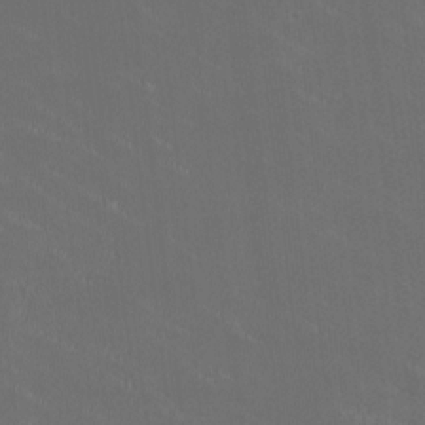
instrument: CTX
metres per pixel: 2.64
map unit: HNhu
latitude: 0.7624
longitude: -2.4412
